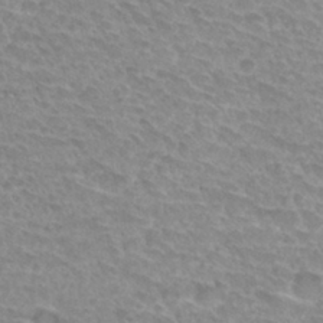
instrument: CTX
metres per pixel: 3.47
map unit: Hto
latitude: 31.4805
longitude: -47.9906
